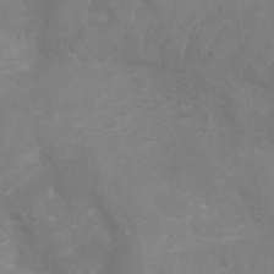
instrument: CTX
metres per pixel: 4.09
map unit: Ht
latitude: 2.9891
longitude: -27.2537
